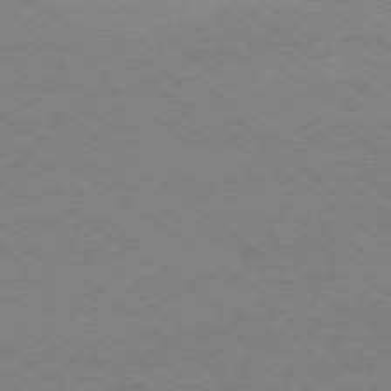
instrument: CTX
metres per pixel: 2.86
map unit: Ap
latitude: -78.4440
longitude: -95.1781
